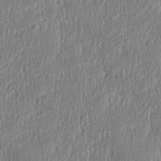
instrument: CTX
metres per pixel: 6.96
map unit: Aa
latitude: 28.3845
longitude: -137.8395
